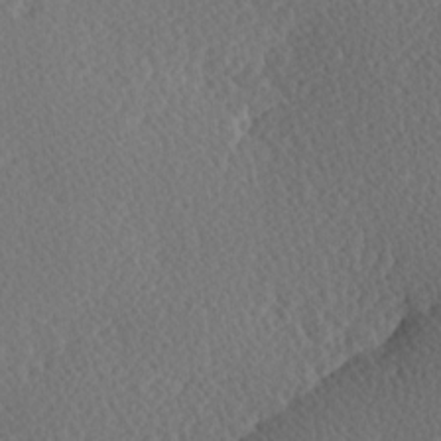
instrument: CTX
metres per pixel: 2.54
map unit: Hve
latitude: 13.7261
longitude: -91.4049
